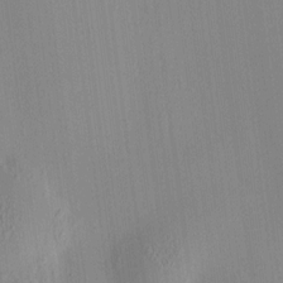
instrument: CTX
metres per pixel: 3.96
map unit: HNhu
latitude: 8.4601
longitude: 13.7289
